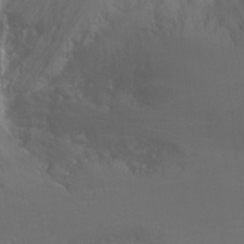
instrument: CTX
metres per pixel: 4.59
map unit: Ht
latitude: -14.5385
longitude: -42.6680
